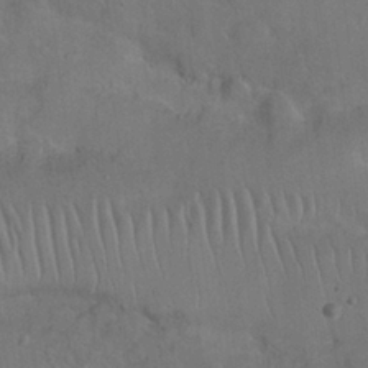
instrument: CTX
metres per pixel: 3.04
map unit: Nhu
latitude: 26.1578
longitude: -70.8569
